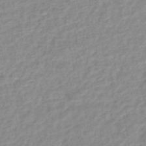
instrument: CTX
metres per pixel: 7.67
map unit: Nhe
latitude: -46.2928
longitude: 152.7085
